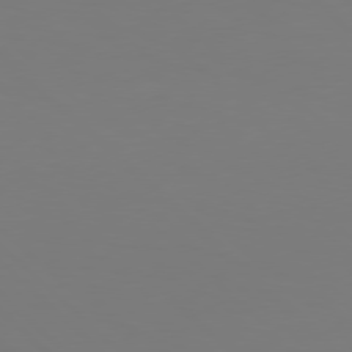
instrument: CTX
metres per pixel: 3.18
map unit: Hpe
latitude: 77.1403
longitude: -132.7813
